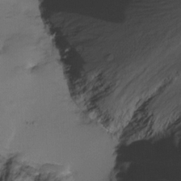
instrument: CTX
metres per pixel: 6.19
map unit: Ht
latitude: -7.6910
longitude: -35.0269
